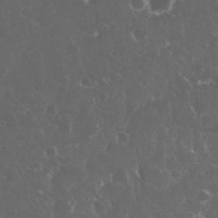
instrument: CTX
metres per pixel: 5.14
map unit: eHh
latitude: 33.5371
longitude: -61.5749
